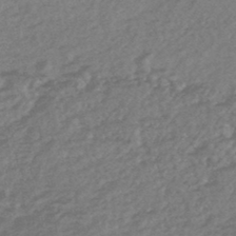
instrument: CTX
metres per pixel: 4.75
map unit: HNhu
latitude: -45.3888
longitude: 93.1431
